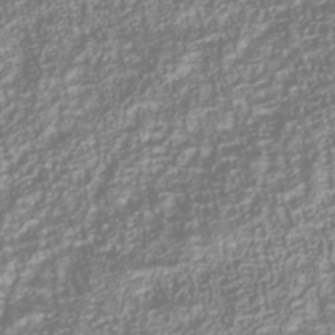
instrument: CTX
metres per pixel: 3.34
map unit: Nhu
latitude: -40.4062
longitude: -84.7246
